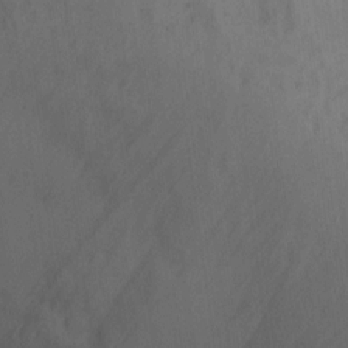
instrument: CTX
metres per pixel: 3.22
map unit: Ht
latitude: 4.8191
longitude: -37.3482
